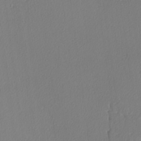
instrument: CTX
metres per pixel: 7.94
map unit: lAvf
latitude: -5.1053
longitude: -108.4601
